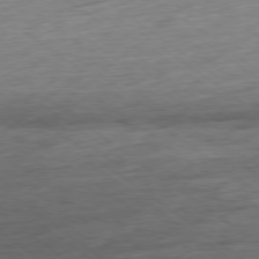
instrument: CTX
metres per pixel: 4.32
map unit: Ap
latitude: -79.1431
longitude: -102.0822
